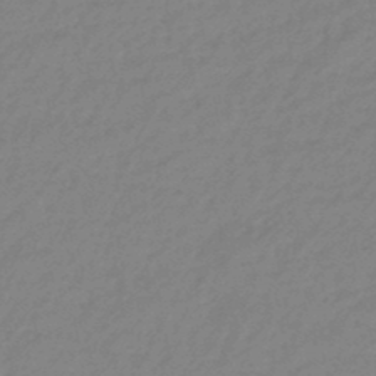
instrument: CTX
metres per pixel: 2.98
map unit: eHb
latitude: -45.7856
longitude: 86.5007
